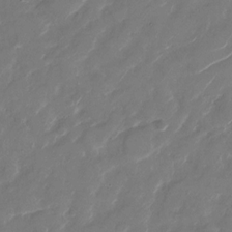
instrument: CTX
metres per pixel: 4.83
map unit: Nhu
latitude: -29.1998
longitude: -71.9906
